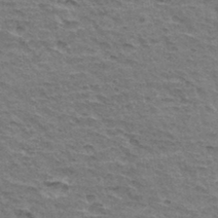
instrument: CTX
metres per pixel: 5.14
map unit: Hto
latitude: 34.2333
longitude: -45.2348
